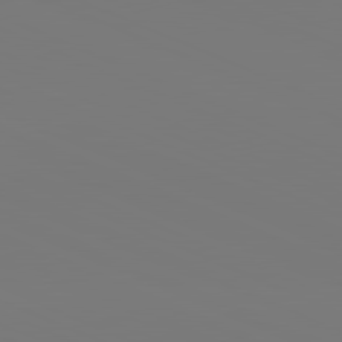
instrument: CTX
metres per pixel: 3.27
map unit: lApd
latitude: 81.8394
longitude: 147.7666
